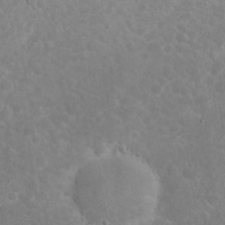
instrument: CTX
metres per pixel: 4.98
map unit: Nhu
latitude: 23.8961
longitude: -71.5938
